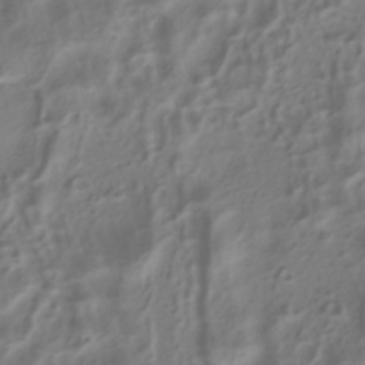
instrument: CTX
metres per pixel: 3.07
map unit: ANa
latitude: -39.0864
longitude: 96.6330
